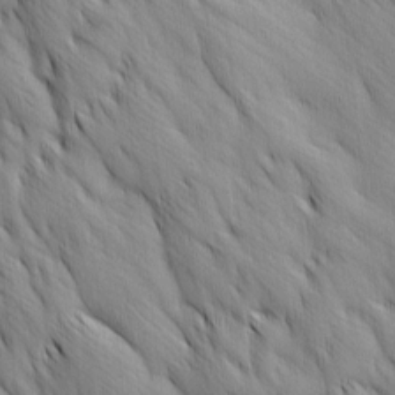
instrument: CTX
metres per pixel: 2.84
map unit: Ave
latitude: 12.7058
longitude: -105.8584
